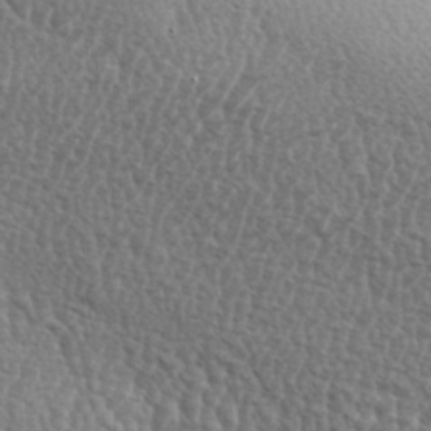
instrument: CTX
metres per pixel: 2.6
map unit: lAa
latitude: -3.9556
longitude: -122.0255
